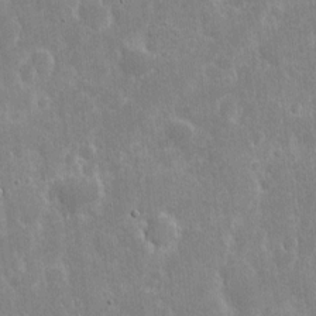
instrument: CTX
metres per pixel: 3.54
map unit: eHh
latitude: 6.6679
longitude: -69.8772
